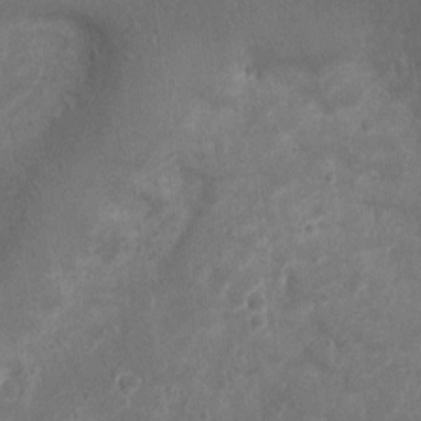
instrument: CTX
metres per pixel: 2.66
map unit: Ht
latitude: 1.9717
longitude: -19.8961
